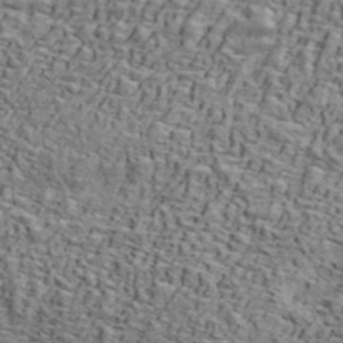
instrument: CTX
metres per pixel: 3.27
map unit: ANa
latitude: 42.2712
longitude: 49.7478
